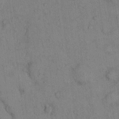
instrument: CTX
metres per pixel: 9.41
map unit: Hto
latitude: 11.9906
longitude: -59.6505
